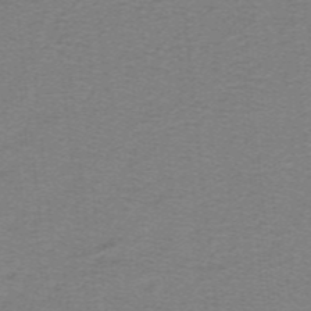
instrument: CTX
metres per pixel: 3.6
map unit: lHb
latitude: -41.4643
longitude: 54.3117
